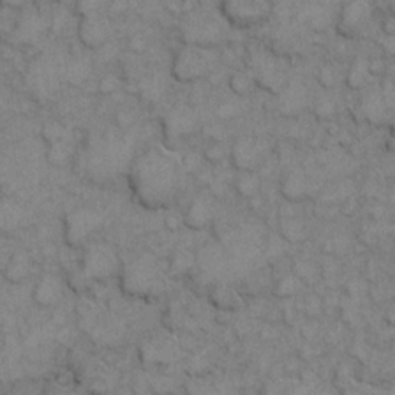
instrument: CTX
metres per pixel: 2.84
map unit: eHh
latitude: 7.3104
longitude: -64.9514
